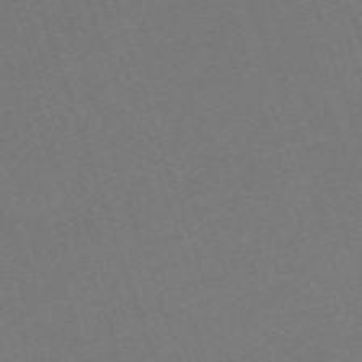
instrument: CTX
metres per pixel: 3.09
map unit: eHh
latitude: -63.6344
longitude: 50.6140
